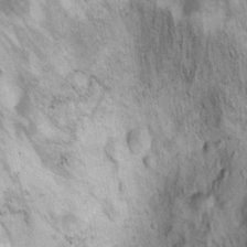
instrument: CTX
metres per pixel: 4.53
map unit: Ht
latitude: 11.8206
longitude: -32.9514
